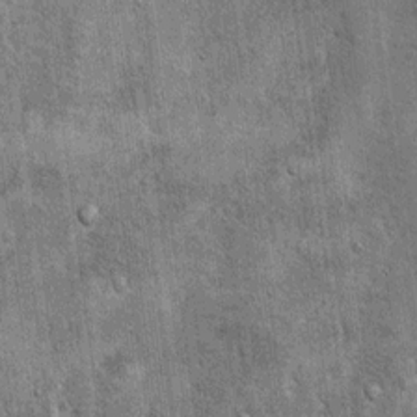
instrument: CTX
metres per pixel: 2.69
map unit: Hto
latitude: 11.7639
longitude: -36.3089
